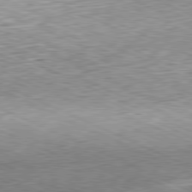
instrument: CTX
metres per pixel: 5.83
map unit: Hpe
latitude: -81.6344
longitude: 10.9353
